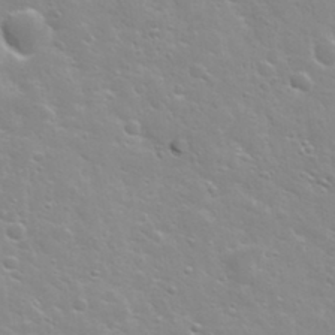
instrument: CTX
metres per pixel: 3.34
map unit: Nhu
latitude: 31.9906
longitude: -50.8002
